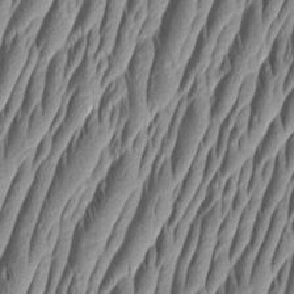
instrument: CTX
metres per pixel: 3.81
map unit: Aa
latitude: 7.0647
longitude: -129.4426
